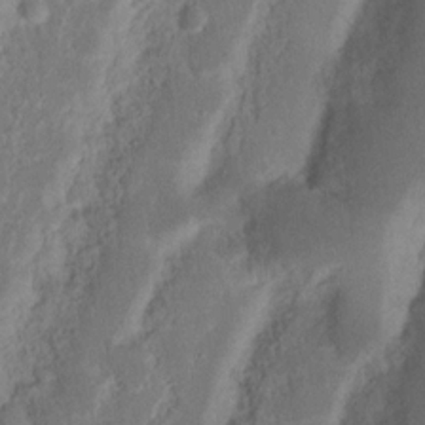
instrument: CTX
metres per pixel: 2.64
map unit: Nhu
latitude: 15.8395
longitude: -74.2712
